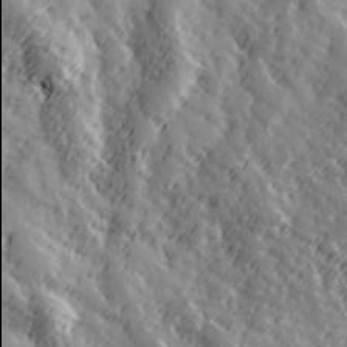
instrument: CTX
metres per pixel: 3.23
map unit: Hve
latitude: 32.4412
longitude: 150.0094
